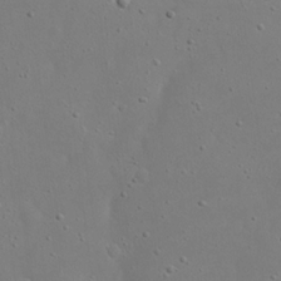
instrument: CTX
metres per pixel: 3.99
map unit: eHh
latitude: 18.9702
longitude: -71.5371
